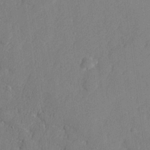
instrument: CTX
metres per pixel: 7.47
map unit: lHvf
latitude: 23.8772
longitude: 141.7666
